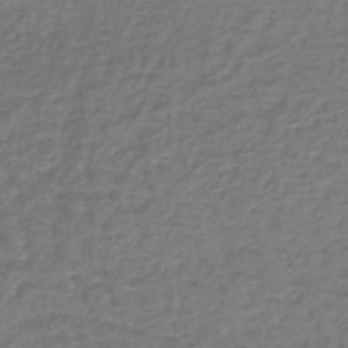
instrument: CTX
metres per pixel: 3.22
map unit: lHb
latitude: -39.3510
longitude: 72.1039
